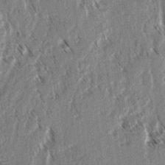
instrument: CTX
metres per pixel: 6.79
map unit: lAvf
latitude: 3.4048
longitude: -105.8773
